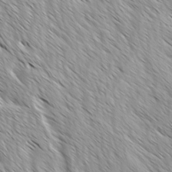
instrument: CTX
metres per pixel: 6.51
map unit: Ave
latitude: -1.7100
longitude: -112.4601
